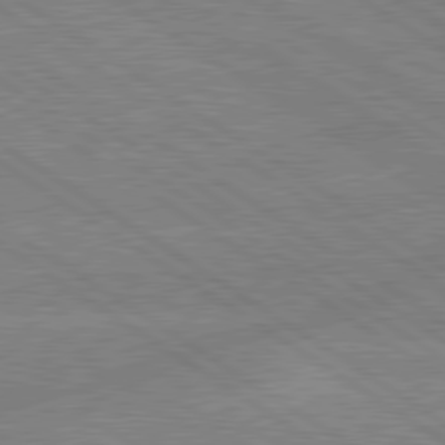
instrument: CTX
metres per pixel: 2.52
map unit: lApd
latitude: 79.5371
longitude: -132.7624
